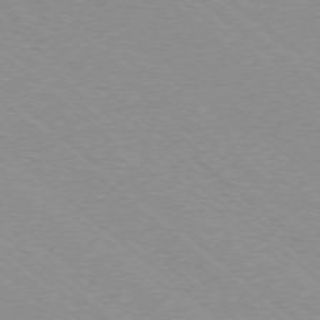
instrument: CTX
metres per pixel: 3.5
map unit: Ap
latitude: -78.6707
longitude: -65.2915
